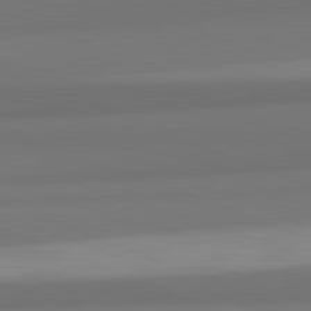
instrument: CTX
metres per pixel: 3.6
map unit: lApd
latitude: 82.3089
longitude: 176.8597
